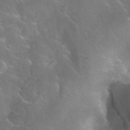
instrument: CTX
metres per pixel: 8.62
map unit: Nhu
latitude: 30.6491
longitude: -54.0444
